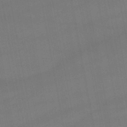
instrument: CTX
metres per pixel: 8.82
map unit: lHb
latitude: -47.0108
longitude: 73.5021
